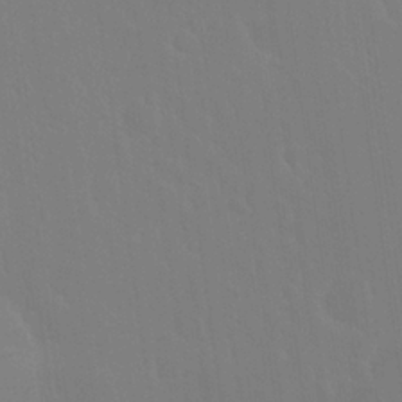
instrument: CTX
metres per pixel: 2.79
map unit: Nhu
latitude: 23.4048
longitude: -63.1403
